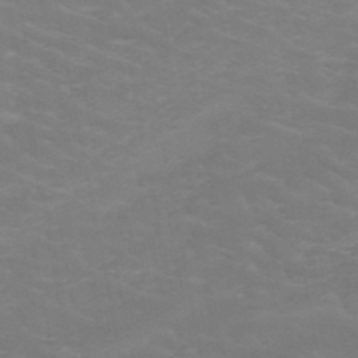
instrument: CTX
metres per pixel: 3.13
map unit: HNb
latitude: -48.8219
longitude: -46.8191
